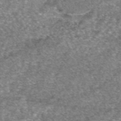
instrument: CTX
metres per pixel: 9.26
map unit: eAb
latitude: 46.0633
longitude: 103.3699
